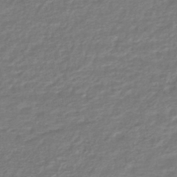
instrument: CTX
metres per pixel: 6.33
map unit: HNhu
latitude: -46.5196
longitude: 96.6897
